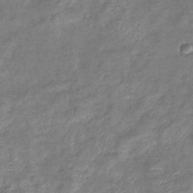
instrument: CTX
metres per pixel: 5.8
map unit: eHb
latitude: -38.4629
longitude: 78.2361
